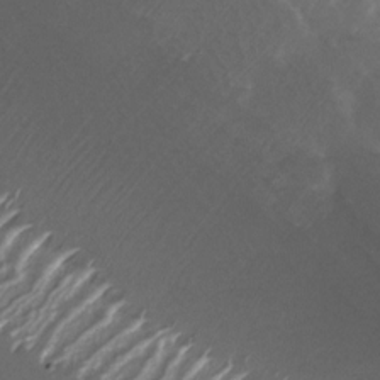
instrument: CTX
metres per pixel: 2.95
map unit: Nhu
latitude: -26.4817
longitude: -73.0648
